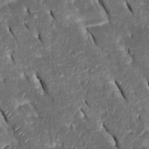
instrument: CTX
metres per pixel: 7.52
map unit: Htu
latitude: -0.4629
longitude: 148.5007
